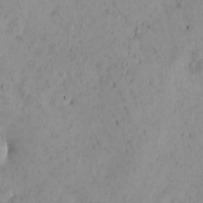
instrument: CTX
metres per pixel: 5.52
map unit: eHh
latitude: -0.0094
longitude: 18.4440
